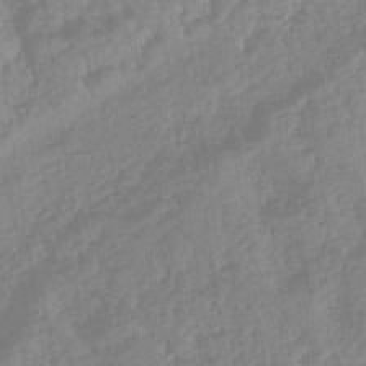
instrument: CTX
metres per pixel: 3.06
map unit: eHb
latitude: -45.7478
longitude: 83.8800
